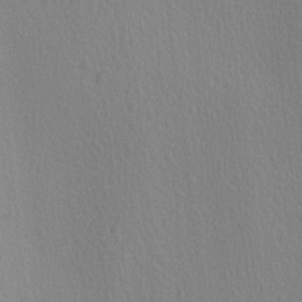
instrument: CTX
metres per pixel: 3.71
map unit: Ave
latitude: 3.1592
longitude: -112.1200
